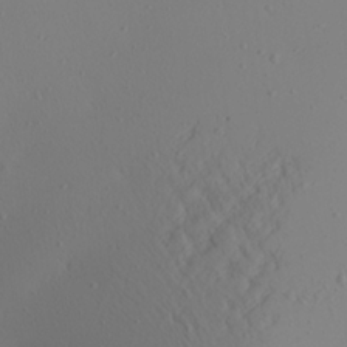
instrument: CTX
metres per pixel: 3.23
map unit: Aa
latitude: 24.7624
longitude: -144.5357
